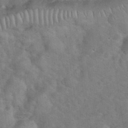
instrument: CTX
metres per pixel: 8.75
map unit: eHh
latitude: 37.2348
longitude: -64.6301
